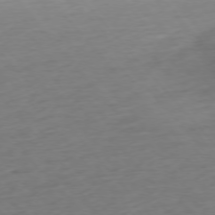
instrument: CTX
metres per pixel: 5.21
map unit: Ap
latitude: -76.1795
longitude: -64.1578
